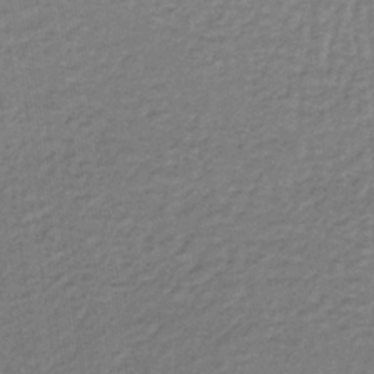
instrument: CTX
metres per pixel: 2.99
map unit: lHb
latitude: -35.1431
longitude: 69.8989
